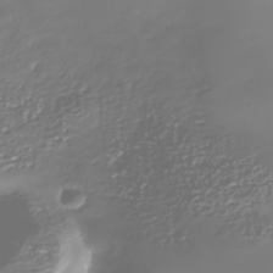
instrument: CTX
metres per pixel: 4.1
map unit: Nhe
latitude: -36.9352
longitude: -89.8773
